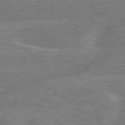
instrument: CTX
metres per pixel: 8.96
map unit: lApd
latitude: 79.6883
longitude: -144.5357
